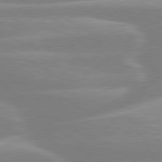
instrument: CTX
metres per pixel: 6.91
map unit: lApd
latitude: 80.1389
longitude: -134.0255
